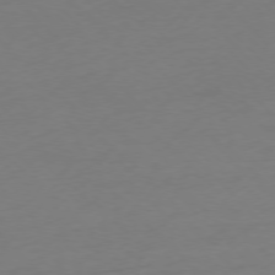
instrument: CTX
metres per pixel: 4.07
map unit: Ap
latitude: -77.2187
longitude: -63.3671
